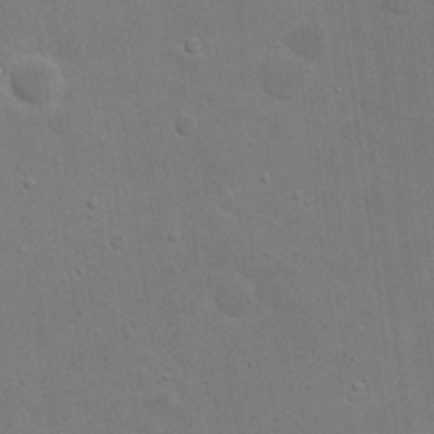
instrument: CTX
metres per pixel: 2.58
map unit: eHh
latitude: 21.4994
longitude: -62.6680
